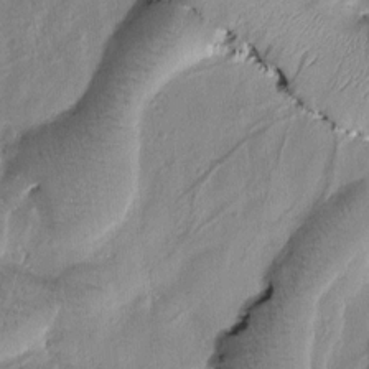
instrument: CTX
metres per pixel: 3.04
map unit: Htu
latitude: -0.6330
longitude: 172.1228
